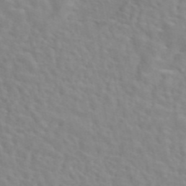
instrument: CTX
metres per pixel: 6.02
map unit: eAb
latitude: 44.1578
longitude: 112.8975
